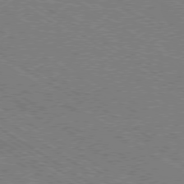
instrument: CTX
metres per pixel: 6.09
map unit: Ap
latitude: -79.5588
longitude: -79.5938
